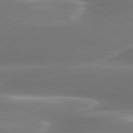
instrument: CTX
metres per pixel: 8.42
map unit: lApd
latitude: 79.7261
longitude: -116.2334
